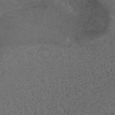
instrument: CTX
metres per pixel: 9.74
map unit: ANa
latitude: 41.4615
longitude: 27.5777
